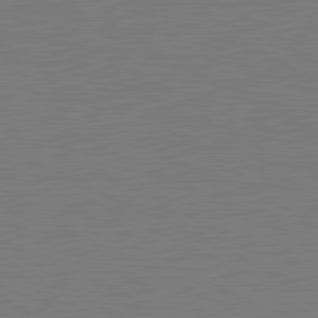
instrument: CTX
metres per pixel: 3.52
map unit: lApd
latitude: 81.4615
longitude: 150.3306
